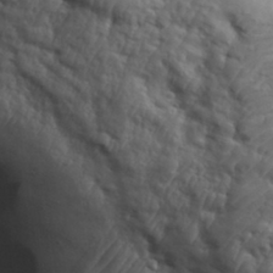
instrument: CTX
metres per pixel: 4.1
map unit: eHh
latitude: 31.6505
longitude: -73.5749
